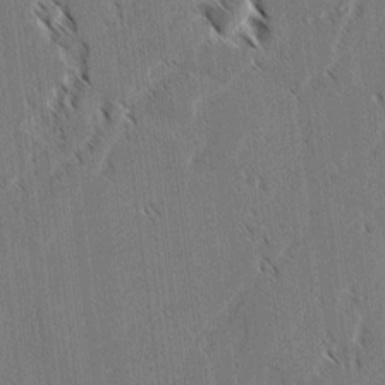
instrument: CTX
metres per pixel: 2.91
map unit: lAvf
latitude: 3.4426
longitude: -106.5546
